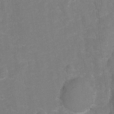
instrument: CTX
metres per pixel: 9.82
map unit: Hto
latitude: 4.9703
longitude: -31.9906
